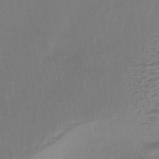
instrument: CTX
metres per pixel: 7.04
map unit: HNhu
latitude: -43.0108
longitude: 97.4077
